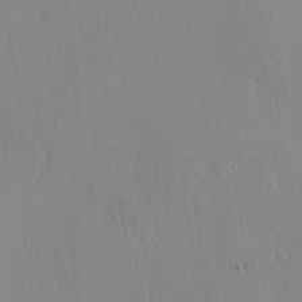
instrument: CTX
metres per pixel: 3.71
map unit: lAvf
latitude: -4.0661
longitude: -108.6679
